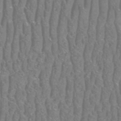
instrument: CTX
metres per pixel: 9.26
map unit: HNhu
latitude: -48.3873
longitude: 29.6533
